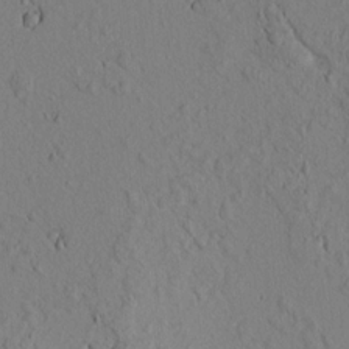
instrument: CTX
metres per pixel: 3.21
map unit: lAvf
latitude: 8.5735
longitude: 165.8801
